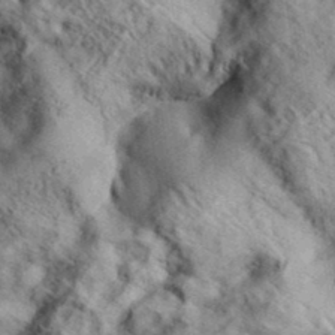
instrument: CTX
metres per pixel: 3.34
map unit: eHh
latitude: 36.9892
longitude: -80.4790
